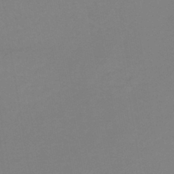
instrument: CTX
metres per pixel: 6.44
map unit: lHb
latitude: -41.7855
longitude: 64.3684
